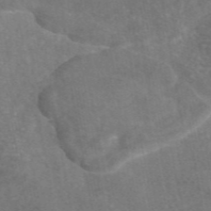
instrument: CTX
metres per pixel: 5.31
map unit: eAb
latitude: 46.6680
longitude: 113.6722
